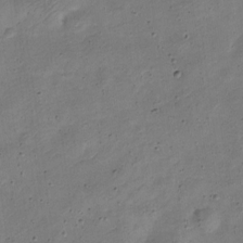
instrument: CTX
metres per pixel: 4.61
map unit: Nve
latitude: -24.1228
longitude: 106.4440
